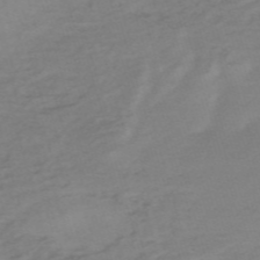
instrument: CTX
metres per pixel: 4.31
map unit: HNb
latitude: -54.3306
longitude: -43.1403
